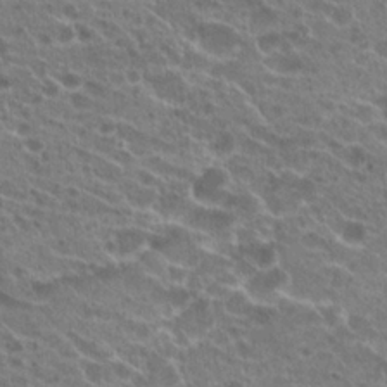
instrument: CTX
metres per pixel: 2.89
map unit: Hto
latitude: 21.8773
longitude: -39.8961
